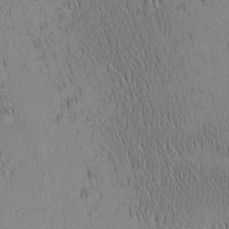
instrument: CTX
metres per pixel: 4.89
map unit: Nhu
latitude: -6.4629
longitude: -153.1781
